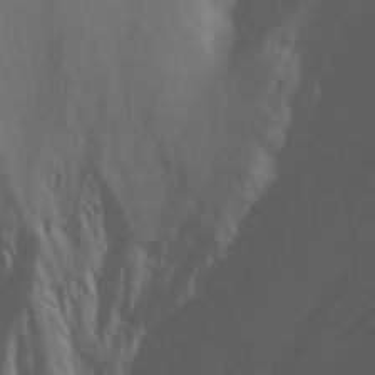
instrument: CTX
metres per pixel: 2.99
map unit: Ave
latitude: 23.4237
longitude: -132.8002
